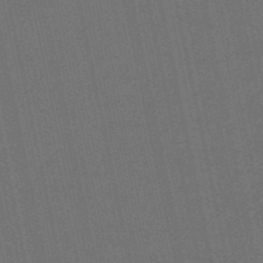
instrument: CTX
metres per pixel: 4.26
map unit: lHb
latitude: -50.8408
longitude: 80.6897
